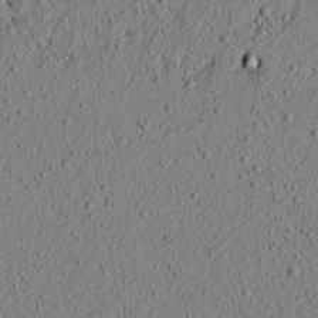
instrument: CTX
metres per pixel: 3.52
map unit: lAvf
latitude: 6.1011
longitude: 166.6518
